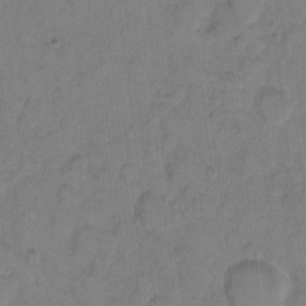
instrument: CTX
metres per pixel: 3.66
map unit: eHh
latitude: 7.3671
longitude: -63.9717
